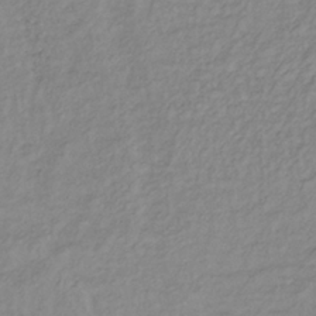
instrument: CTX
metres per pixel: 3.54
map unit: lHb
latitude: -37.3509
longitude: 70.3873
